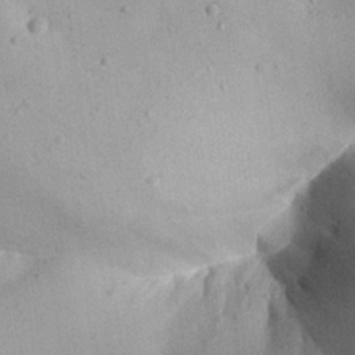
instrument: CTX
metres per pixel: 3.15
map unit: Aa
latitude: 27.5938
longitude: -129.7072
